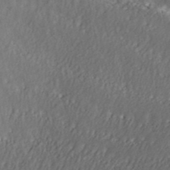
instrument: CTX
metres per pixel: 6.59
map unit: ANa
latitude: 41.4426
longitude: 54.7841
